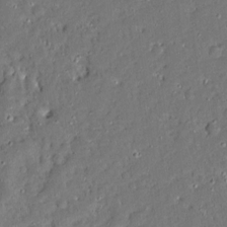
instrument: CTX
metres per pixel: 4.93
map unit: Aa
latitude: 13.9150
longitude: -140.1011
